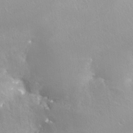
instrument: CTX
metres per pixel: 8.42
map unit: Nve
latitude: -24.7085
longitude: -109.5938
